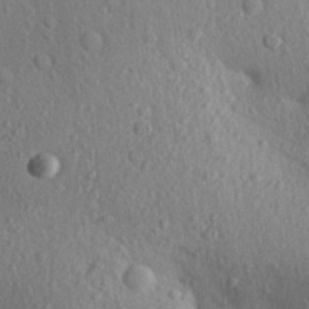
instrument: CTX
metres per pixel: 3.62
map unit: Aa
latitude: 30.4979
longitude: -146.8002
